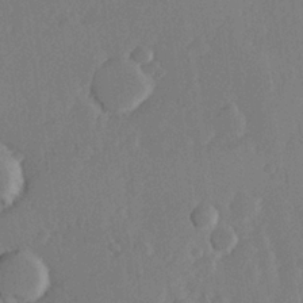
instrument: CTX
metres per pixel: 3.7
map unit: Hve
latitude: 24.0255
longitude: 145.2187
